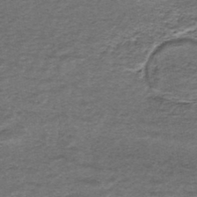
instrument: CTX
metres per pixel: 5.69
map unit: HNhu
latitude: -45.6911
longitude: 106.1606
